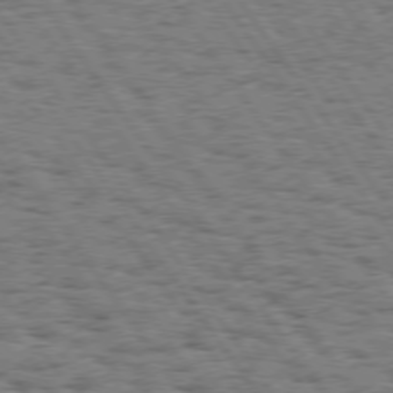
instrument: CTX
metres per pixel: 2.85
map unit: Hpe
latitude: 74.2523
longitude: -134.3467
